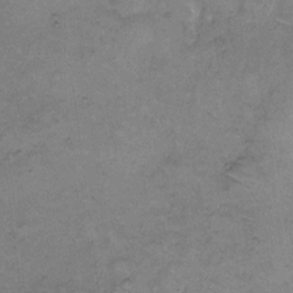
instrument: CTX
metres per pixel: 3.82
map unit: eHh
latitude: 8.2145
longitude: -63.1970
